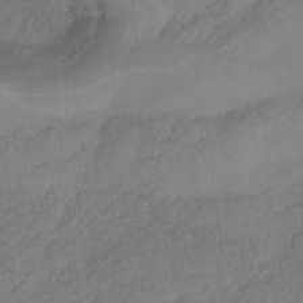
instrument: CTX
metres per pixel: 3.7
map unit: Nhe
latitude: -38.7463
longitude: -148.6113
